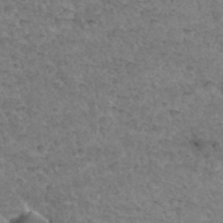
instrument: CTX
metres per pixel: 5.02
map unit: Hto
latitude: 35.7449
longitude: -47.0837
